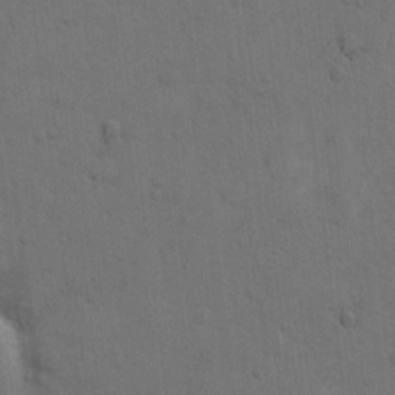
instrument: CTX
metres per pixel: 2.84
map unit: Hto
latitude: 6.9514
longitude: -62.1578
